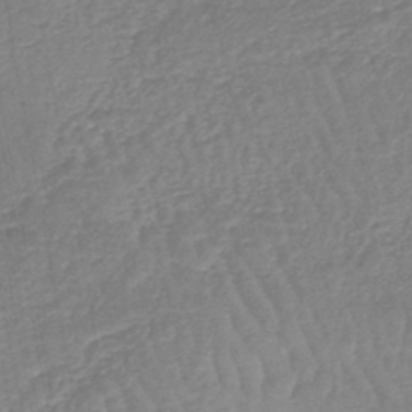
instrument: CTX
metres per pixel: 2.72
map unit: lHb
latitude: -45.2943
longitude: 77.7856
